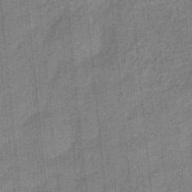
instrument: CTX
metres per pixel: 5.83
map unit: eHb
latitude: -35.6533
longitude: 79.9367
